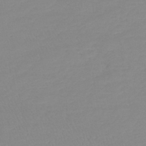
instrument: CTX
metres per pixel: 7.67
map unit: lHb
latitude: -40.0850
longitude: 68.1416
